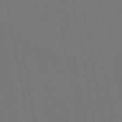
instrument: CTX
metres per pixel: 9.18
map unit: lHb
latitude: -47.2376
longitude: 73.3320
